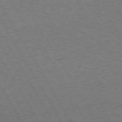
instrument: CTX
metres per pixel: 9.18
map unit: Hpe
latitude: 72.5357
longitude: -128.8947
